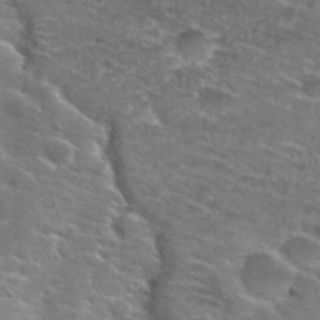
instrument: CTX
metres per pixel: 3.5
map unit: Nhu
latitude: 28.3845
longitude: -48.2900
